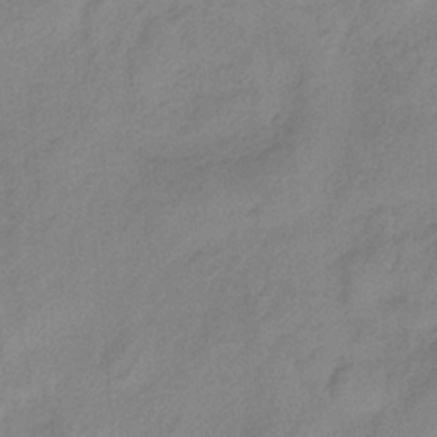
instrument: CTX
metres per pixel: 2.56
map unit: HNb
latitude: -33.3510
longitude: 58.6518
